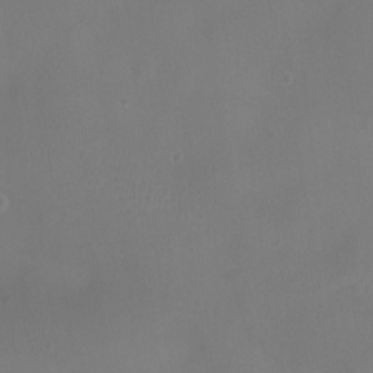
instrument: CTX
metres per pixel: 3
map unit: Ht
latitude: 1.3481
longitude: -21.0837
